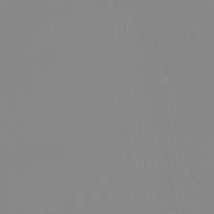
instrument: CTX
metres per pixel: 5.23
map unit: lHb
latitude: -48.4062
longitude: 74.0661
